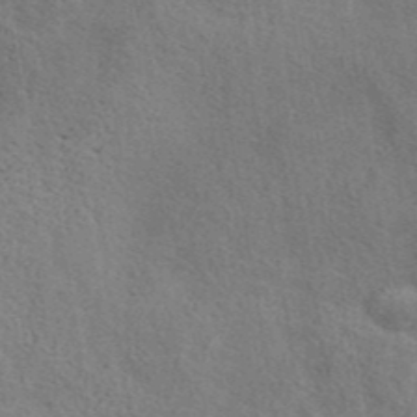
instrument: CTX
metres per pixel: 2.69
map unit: eAb
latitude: 40.6301
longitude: 103.7667
